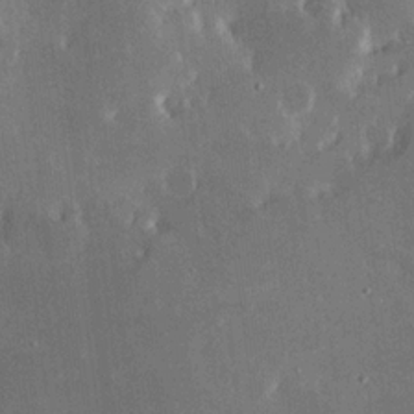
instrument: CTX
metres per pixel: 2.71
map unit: Hve
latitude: 17.4615
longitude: 150.5385
